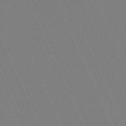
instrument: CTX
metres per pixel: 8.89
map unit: Nhu
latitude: -68.3306
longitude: 39.3510
